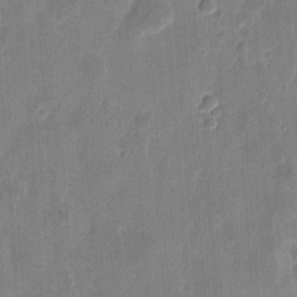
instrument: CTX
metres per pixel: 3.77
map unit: eHh
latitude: 9.1025
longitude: -73.5372
